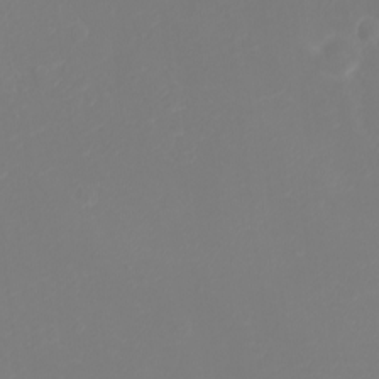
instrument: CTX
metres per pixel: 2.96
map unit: eHh
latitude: -3.1431
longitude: -75.1403
